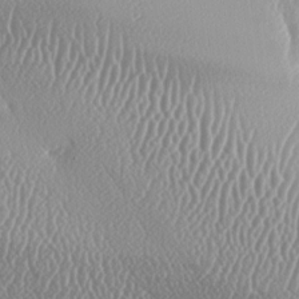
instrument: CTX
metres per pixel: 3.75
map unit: lAa
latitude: -8.5385
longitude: -128.4034
